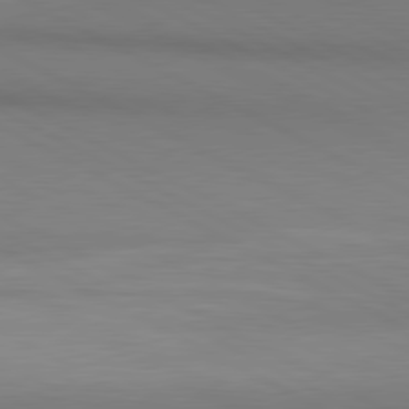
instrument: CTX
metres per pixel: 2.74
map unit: lApd
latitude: 80.7246
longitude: 145.5966
